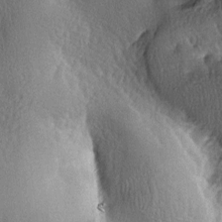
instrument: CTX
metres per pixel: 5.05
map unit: lAa
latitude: -7.1431
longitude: -124.7435
